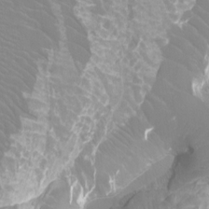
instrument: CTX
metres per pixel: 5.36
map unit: Htu
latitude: -12.3306
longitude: -72.4223
